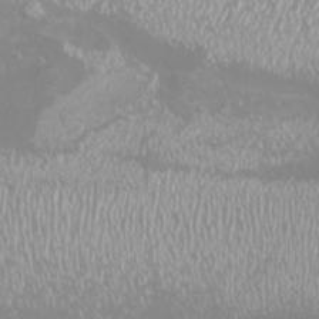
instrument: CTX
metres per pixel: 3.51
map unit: eHh
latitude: -7.2943
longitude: -77.2348
